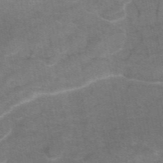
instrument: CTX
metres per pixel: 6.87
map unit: eAb
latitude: 46.4790
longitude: 101.9745
